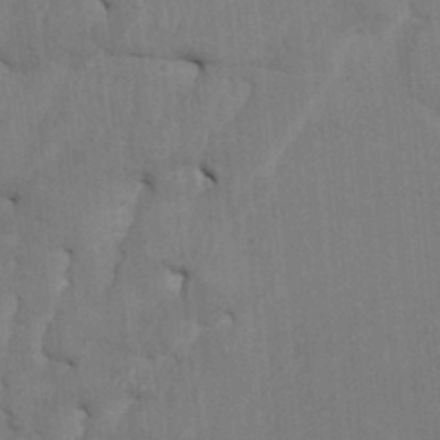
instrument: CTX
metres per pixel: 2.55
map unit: HNhu
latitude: 4.1956
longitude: -7.3482
